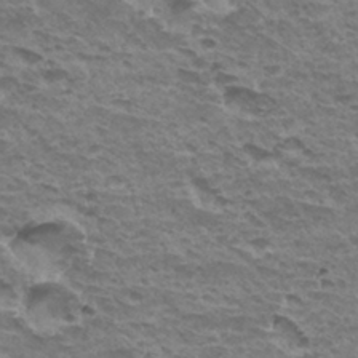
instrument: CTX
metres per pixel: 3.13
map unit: Hto
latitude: 31.9151
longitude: -40.2333
